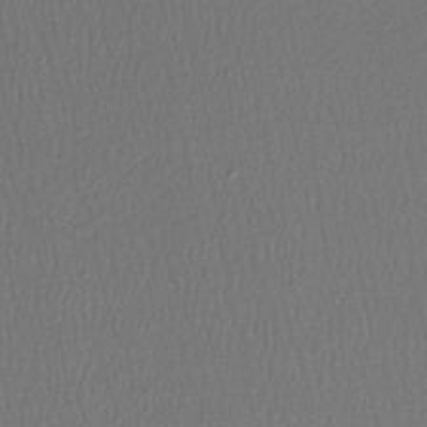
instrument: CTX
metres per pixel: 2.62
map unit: lHb
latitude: -39.5399
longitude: 68.9163
